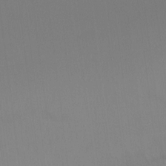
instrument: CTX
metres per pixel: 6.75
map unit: Hto
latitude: -10.4629
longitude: -37.7261
